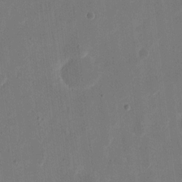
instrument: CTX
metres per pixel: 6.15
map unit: eHh
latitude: 10.6302
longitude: -68.3656
